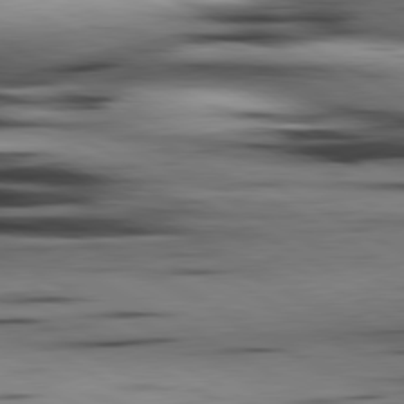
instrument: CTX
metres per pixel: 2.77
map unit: lApd
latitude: 80.5546
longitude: 159.6721
